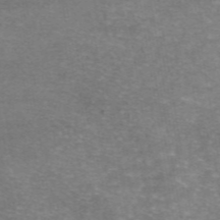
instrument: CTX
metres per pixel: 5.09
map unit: eAb
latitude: 46.8380
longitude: 102.2740
